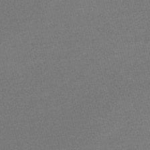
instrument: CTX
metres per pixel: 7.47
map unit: Nve
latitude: -56.1983
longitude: 61.4832
